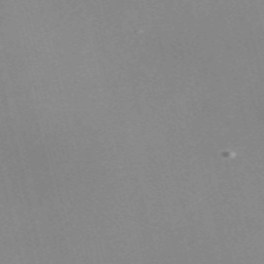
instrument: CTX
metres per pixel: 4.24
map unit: Nve
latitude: -57.6911
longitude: 63.0297
